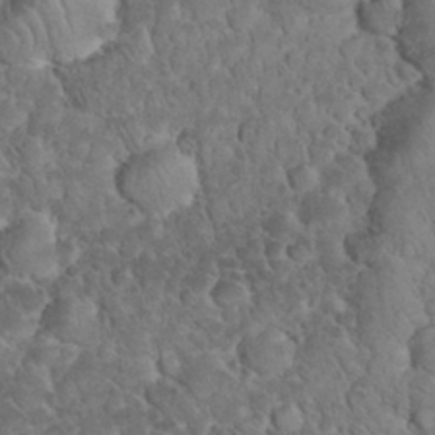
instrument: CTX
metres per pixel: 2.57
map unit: eHh
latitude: 33.3104
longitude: -64.7057
